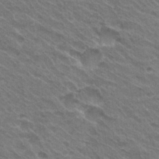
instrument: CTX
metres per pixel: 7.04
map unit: Hto
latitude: 30.7247
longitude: -43.1214
